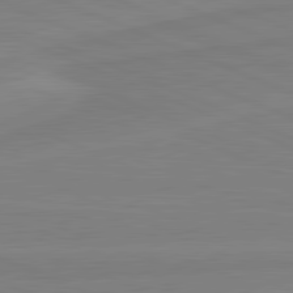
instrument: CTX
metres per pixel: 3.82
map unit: lApd
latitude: 81.7261
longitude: -174.2712
